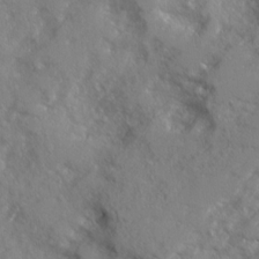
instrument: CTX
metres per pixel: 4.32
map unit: Ave
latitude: 13.0648
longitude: -101.5560
